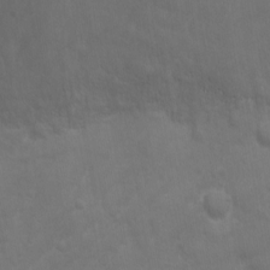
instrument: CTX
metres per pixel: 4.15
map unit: Ht
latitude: -1.1054
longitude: -17.4804
